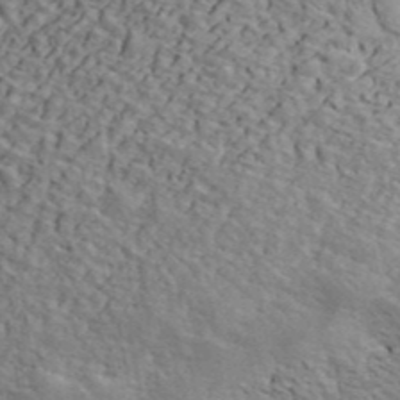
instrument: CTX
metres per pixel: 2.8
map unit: ANa
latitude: 43.8394
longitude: 47.7477
